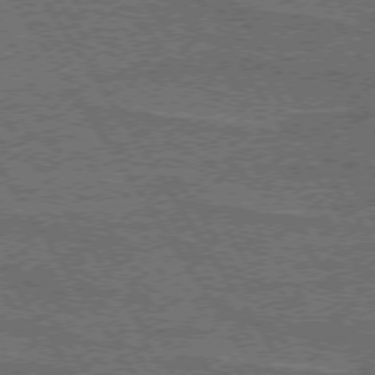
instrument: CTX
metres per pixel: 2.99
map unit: lApd
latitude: 74.1200
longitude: -55.9528
